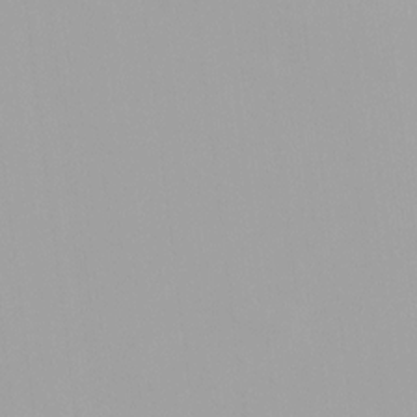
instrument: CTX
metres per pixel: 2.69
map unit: HNhu
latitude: -0.1039
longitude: -5.2159
